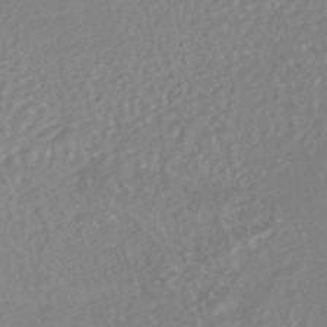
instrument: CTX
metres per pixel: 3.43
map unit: HNhu
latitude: -47.6155
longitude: 103.1431
